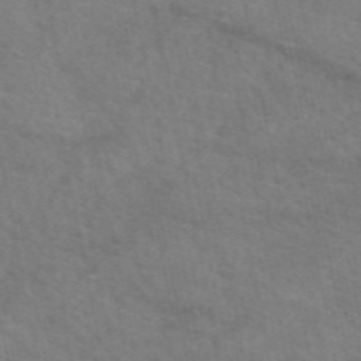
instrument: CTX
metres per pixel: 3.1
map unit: eAb
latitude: 51.1592
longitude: 110.5573
